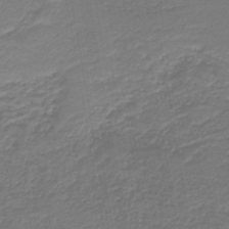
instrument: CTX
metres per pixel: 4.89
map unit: HNb
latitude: -42.3495
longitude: 51.5399
